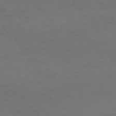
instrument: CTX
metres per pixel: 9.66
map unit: Ap
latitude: -75.9556
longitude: -65.1403
